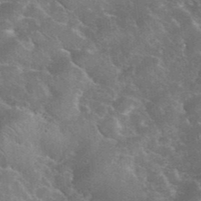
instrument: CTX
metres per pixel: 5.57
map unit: eHh
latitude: 36.4979
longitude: -66.9135
